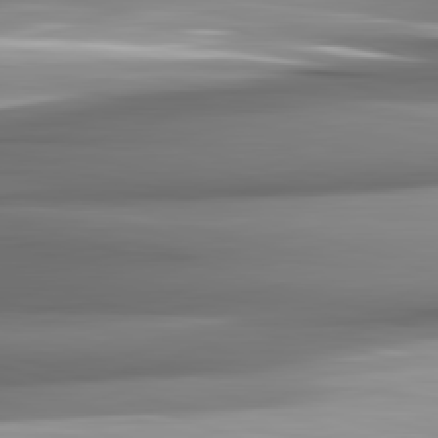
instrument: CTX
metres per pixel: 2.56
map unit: lApd
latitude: 82.4978
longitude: -141.7260
